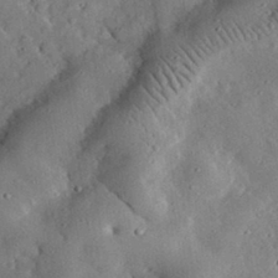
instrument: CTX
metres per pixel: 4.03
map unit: lHvf
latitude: 32.5357
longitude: -84.2523
